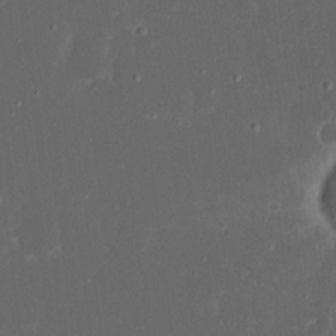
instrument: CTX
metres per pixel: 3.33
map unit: eHh
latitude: 17.2159
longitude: -73.7828
